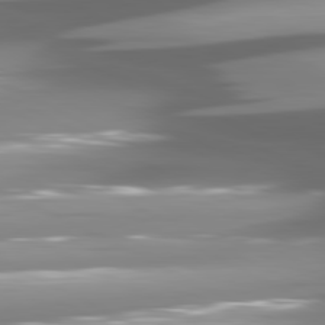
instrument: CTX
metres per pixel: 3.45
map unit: lApd
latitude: 80.9325
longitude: -145.5560
